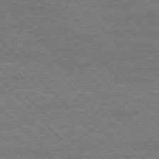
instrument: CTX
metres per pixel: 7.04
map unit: Hpe
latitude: -77.2943
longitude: -12.4979
